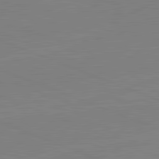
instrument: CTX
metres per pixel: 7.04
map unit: lApd
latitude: 82.1199
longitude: -157.2159
